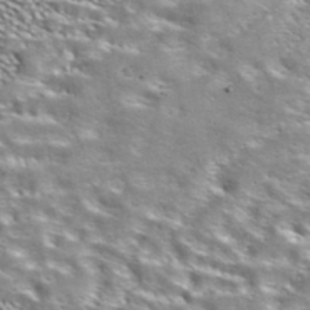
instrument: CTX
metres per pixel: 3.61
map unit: ANa
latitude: 41.1592
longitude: 17.8801
